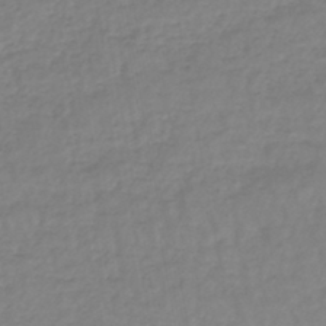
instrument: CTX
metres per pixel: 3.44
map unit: lHb
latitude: -44.6896
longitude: 65.9745
